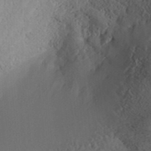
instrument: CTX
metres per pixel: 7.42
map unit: ANa
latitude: 35.8016
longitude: 13.6344
